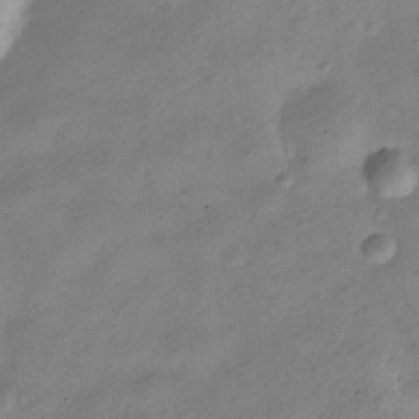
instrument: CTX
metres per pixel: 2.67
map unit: Nve
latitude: -24.1795
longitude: 106.3496
